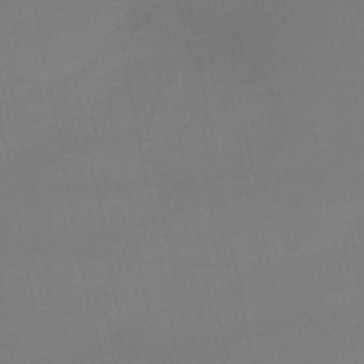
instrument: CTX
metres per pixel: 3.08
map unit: lHb
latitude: -44.4440
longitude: 60.8219
